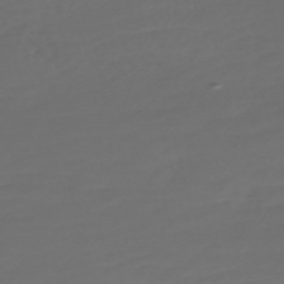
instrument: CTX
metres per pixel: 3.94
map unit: Nve
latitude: -59.5021
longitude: 58.1794
